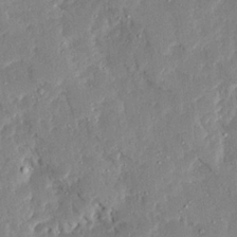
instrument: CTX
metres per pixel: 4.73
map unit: Ave
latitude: 22.8002
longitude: -129.9150
